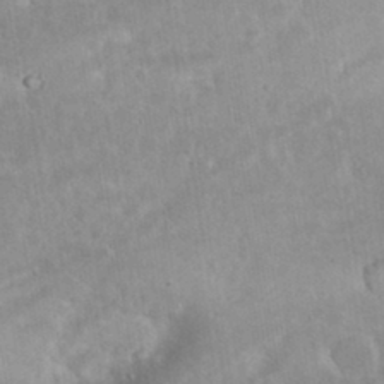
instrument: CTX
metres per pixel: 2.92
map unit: eHh
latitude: 35.5182
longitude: -62.2334
